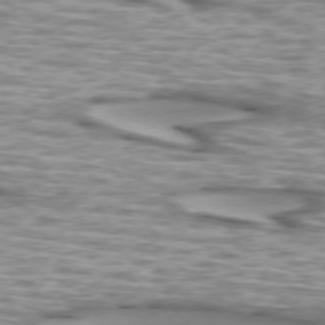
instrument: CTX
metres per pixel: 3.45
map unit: lApd
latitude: 73.1970
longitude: -56.7624
